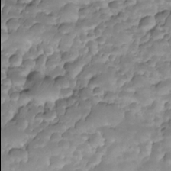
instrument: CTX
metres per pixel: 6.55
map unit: Nhe
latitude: -35.0675
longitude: -145.9906
